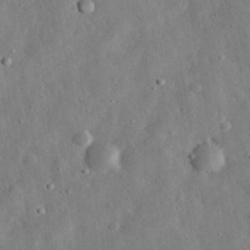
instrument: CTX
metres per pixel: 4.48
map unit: eHh
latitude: 31.7261
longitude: -77.3670
